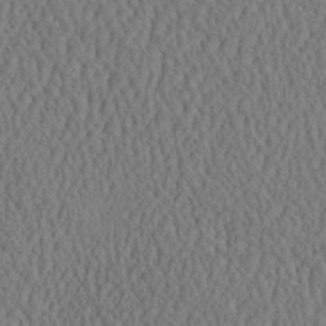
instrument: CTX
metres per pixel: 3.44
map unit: eHh
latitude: -3.0864
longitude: 15.4644
